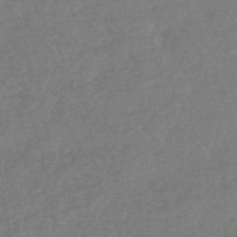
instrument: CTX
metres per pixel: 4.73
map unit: lHb
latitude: -43.5210
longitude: 79.4076
